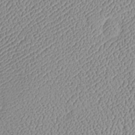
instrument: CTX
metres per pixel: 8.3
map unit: Htu
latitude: -6.6707
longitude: 155.7477
